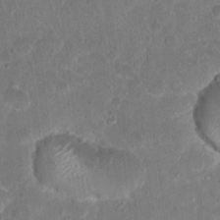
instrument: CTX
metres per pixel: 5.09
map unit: Hto
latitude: 17.8205
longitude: -40.0633
